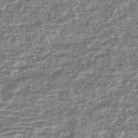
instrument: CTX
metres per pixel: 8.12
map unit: HNhu
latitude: -44.1984
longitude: 98.2361
